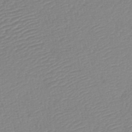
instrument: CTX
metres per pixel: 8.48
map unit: lHb
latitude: -41.8422
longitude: 74.4818
